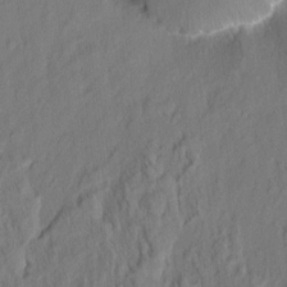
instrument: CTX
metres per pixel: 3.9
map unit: eHh
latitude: 5.6505
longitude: -76.8947
